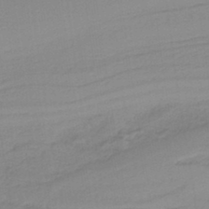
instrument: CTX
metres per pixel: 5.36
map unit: HNb
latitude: -37.0675
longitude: 56.0283
